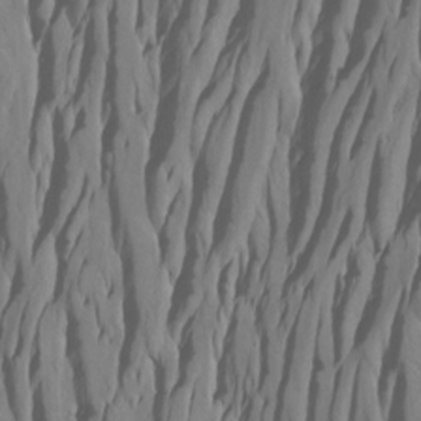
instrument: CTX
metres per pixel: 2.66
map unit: Htu
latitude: -7.0486
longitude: -68.9513
